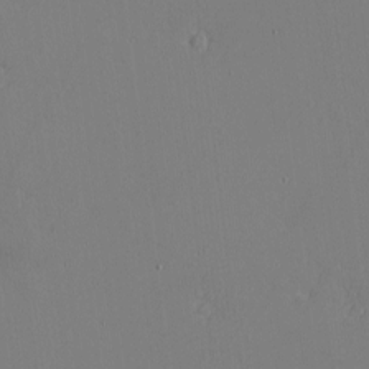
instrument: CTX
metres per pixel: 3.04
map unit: eHh
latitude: -4.3495
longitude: -80.5357
